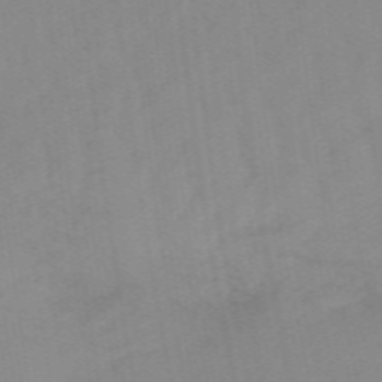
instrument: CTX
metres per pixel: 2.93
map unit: lHb
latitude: -48.2362
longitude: 83.4076
